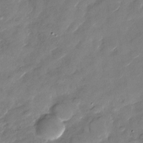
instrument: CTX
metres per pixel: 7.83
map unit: Nhu
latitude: -28.8408
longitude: -73.5183
